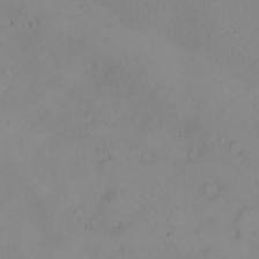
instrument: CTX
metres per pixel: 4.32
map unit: eHh
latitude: -8.3684
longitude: -69.4993
